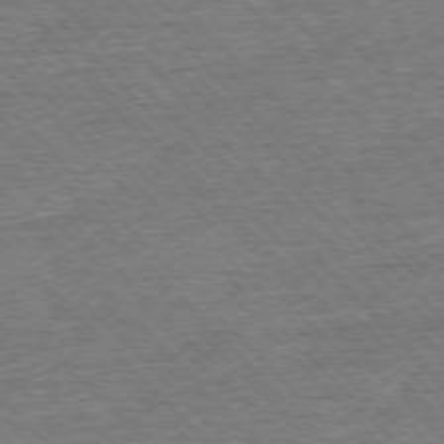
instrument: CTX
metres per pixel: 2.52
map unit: Ap
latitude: -76.4251
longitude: -96.7435
